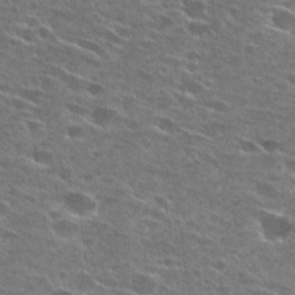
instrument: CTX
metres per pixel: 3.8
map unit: Hto
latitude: 27.3671
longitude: -46.1389
